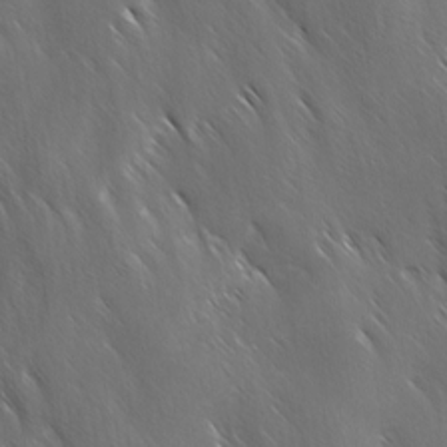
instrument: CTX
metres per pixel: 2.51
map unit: Ave
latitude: -0.6897
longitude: -112.7435
